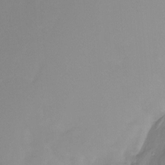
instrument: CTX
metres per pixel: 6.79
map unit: Htu
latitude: -13.6533
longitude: -46.8569
